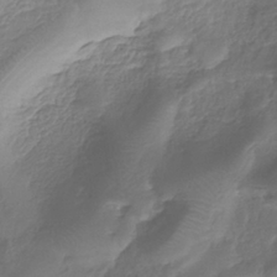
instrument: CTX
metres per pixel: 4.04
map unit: eHh
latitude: -39.2187
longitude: -26.1200
